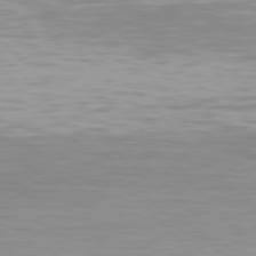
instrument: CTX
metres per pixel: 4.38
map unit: Hpe
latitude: 77.3859
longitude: -174.9325
